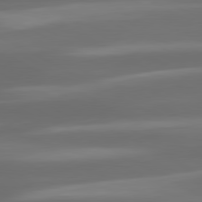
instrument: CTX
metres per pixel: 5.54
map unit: lApd
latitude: 80.5168
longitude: -139.9717
